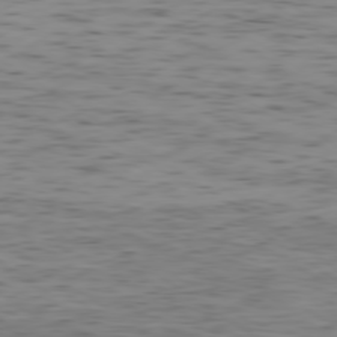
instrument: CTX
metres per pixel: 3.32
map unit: Ap
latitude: -79.5966
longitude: -72.1767
